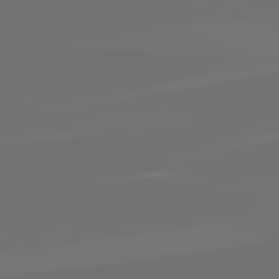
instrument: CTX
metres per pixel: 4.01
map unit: lApd
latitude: 82.2333
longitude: -160.6679
